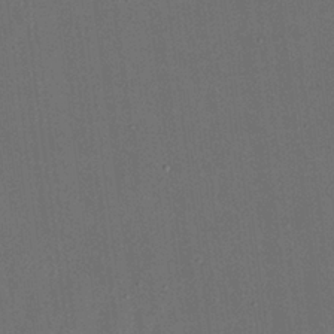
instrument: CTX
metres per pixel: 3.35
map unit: eHh
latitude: 18.9513
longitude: -69.0081
